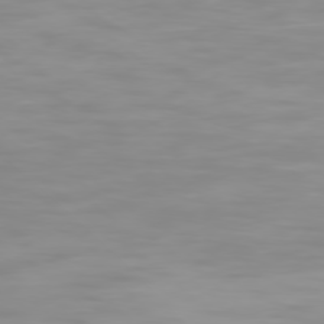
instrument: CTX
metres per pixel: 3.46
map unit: Ap
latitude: -78.6896
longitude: -96.4223
